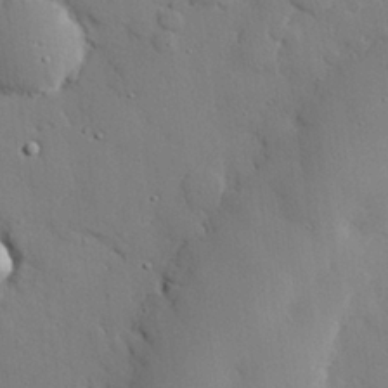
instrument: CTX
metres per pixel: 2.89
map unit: eHh
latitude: 27.5560
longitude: -81.3671
